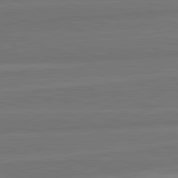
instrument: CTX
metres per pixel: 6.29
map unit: lApd
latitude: 82.2711
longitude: -175.8206
